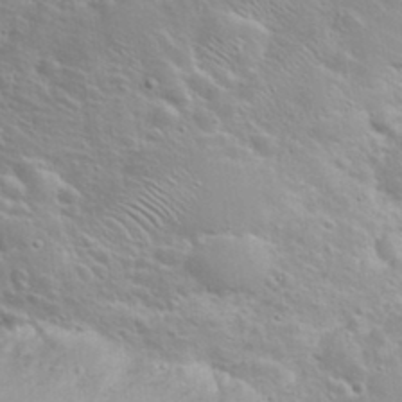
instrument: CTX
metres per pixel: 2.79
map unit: eHh
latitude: 32.1578
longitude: -61.5371
